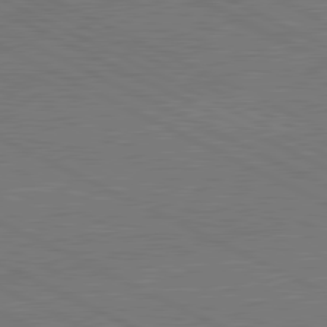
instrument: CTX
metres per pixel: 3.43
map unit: lApd
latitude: 81.0080
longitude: -127.9150
